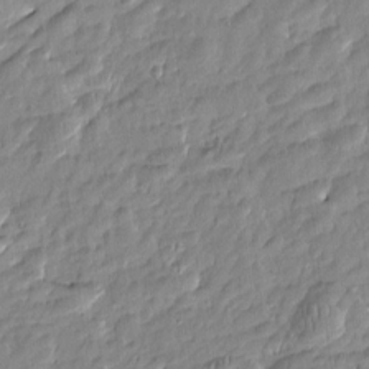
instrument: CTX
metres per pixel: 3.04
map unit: Htu
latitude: -6.2172
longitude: 174.7463
